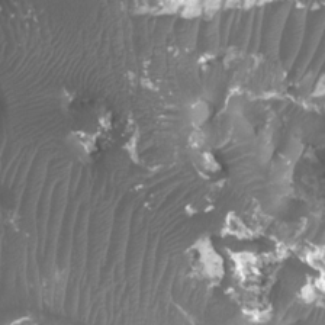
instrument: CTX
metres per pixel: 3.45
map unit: Htu
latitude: 2.9324
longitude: -20.7624
